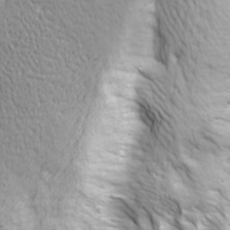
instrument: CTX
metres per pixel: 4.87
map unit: Ave
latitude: 21.9717
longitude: -132.9514
